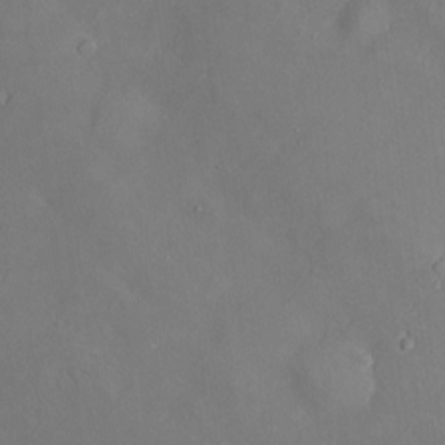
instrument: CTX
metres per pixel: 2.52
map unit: Htu
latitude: -6.5573
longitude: 160.3306
